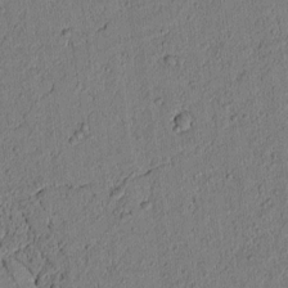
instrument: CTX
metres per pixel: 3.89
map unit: lAvf
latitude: 5.8961
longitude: 163.9556
